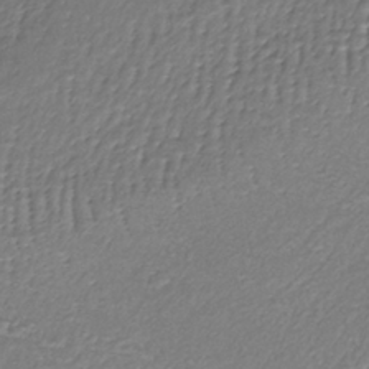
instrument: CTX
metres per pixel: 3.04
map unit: lHb
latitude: -37.3131
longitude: 58.7652
